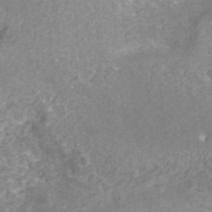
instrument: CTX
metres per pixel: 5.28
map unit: ANa
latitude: 42.7813
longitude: 26.1227
